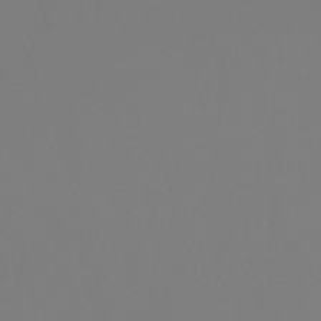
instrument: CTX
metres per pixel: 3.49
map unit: eHb
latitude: -50.6329
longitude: 74.6897
